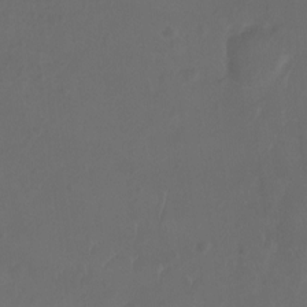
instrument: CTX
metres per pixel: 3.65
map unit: Ht
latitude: -9.9745
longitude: -35.4426
